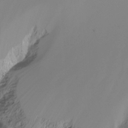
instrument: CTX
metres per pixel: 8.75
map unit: Ht
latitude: -16.4629
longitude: -46.2712
